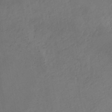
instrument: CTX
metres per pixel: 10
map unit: eHh
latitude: -42.5384
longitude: -33.6883
